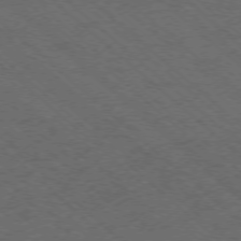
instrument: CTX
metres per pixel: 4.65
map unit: Ap
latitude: -75.8990
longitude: -79.6316
